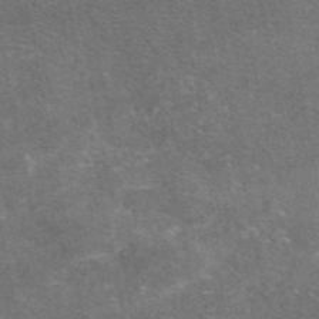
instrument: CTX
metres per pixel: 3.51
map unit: eAb
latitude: 47.3860
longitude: 114.2550
